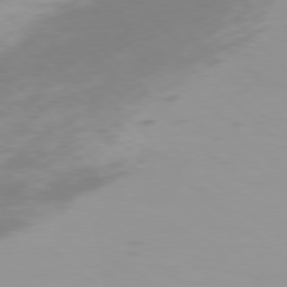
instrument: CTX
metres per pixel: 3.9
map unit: Hpe
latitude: 77.5182
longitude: -169.1781
